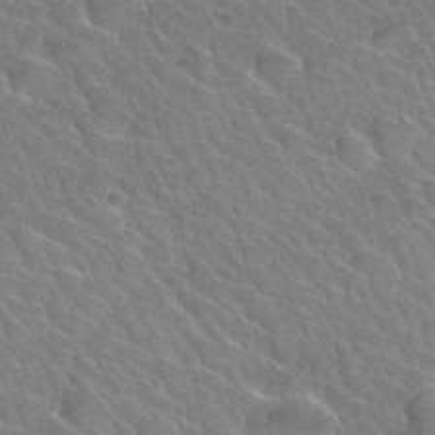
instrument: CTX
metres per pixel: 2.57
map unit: Hto
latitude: 34.2333
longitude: -47.2348
